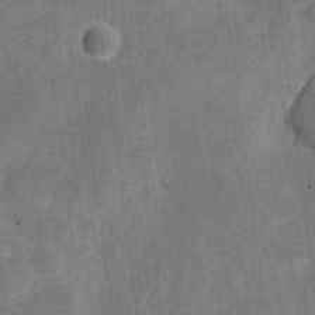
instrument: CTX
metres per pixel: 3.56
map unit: Nve
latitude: -25.8422
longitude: 105.4832
